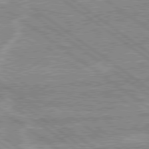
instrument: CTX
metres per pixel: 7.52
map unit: lApd
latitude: 79.2537
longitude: -169.1970
